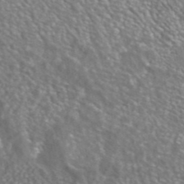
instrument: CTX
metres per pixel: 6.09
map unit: ANa
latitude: 43.3293
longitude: 23.9367
